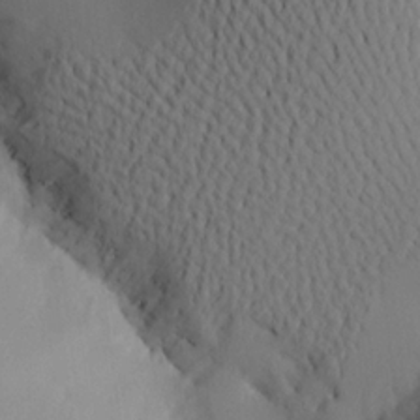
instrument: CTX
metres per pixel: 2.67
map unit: Aa
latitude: 20.5168
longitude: -145.2537
